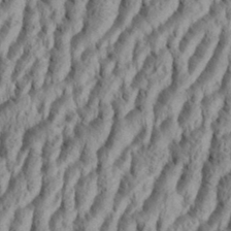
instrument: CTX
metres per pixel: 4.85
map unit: Aa
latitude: 34.1011
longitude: -136.8947
